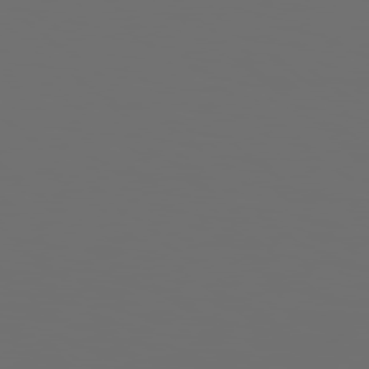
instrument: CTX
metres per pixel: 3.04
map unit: Hpe
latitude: 78.5546
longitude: 176.1984
